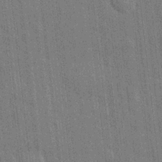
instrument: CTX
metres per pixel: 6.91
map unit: eHh
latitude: 5.8394
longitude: -74.5924
